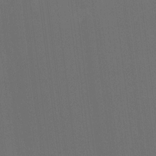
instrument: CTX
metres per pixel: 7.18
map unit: Hto
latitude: -10.6519
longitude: -38.4979
